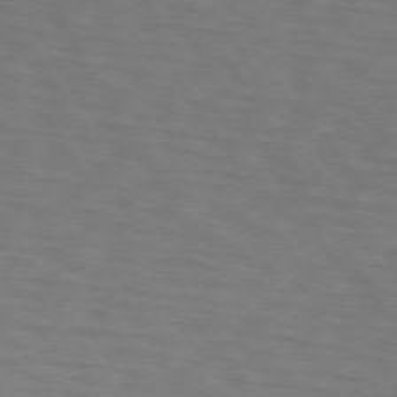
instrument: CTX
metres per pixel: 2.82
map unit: lApd
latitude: 73.0270
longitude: -75.2348
